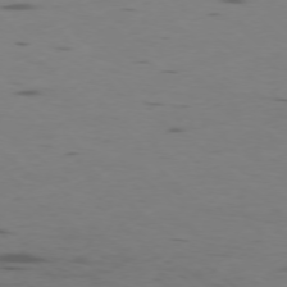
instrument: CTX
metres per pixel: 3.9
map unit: Ap
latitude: -76.5196
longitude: -67.1214
